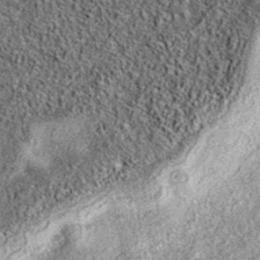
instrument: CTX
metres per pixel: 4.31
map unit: eAb
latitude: 37.1214
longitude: 106.7652
